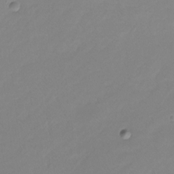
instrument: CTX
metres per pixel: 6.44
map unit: Htu
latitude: -16.0283
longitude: -46.5357
